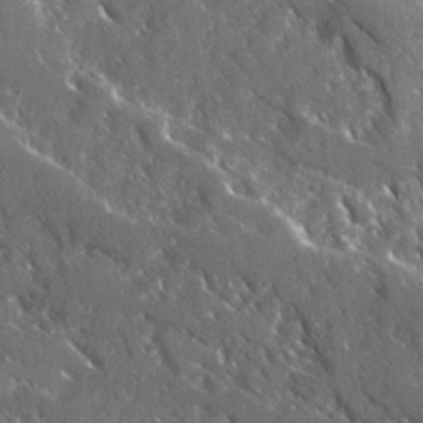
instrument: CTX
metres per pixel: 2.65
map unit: Ave
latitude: 17.1214
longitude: -130.1011
